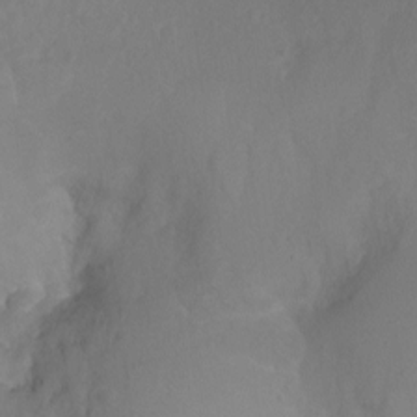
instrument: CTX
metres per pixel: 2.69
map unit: Ht
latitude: -11.0298
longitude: -35.5560
